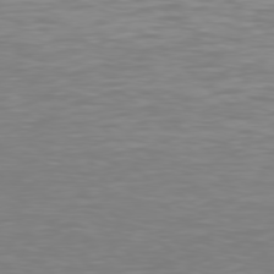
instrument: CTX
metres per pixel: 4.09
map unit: Hpe
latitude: 77.7638
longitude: -162.8947
